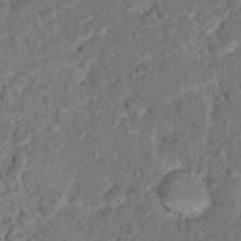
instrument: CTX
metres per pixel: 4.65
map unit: Hto
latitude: 17.4804
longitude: -37.4993
